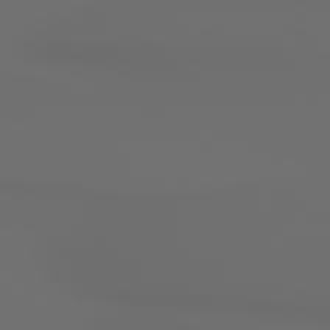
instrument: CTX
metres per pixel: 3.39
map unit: lApd
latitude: 79.4994
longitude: 176.1984
